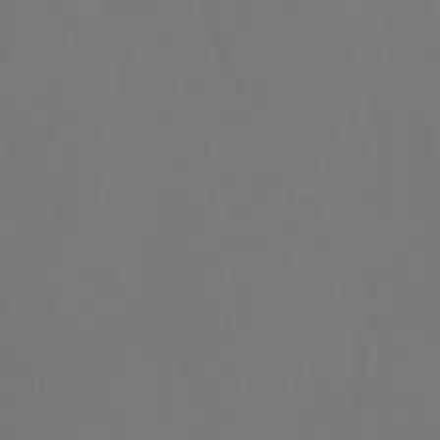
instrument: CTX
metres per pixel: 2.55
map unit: HNhu
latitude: 10.7057
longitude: 10.8786
